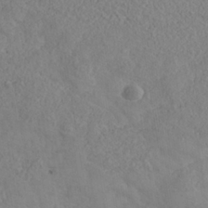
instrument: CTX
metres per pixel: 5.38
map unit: Nhe
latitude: -37.6532
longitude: 139.2376
